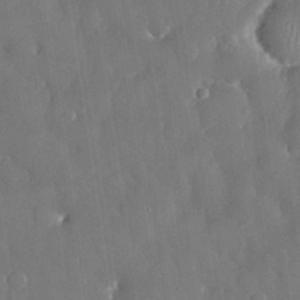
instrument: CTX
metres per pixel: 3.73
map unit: eHh
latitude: 31.8584
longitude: -59.7072
